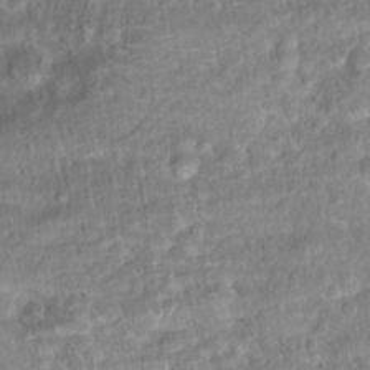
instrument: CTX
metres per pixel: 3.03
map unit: Hto
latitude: 17.3104
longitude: -40.1388
